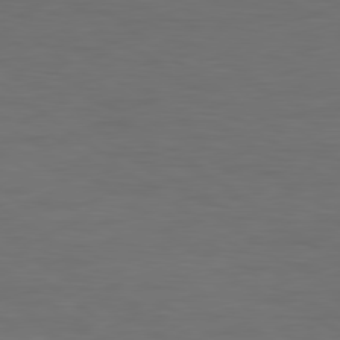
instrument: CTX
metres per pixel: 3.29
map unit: lApd
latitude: 79.5560
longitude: -47.4616
